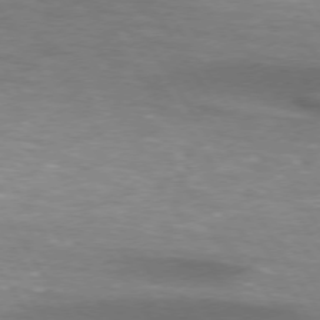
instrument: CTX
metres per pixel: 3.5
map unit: lApd
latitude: 74.0444
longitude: -51.5749
